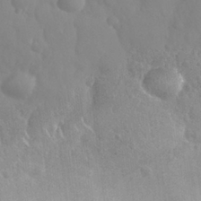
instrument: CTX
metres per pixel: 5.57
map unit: Nhu
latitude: 26.5924
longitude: -55.4237
